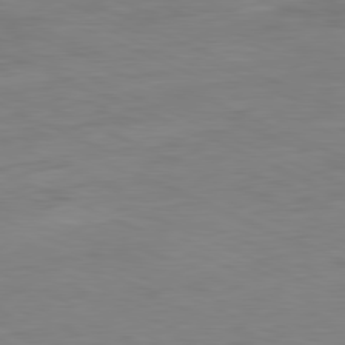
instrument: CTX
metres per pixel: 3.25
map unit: Ap
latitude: -81.6155
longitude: -68.9703
